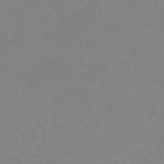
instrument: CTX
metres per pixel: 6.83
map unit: Ht
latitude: -9.0675
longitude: -34.4790
